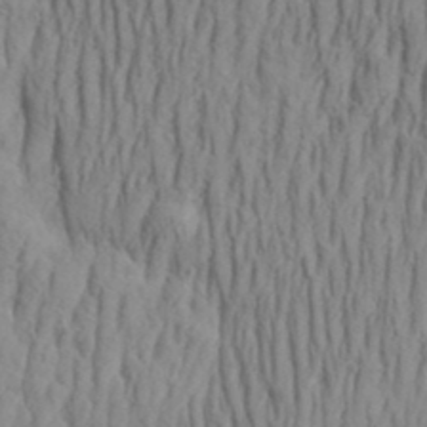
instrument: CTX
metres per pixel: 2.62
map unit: Aa
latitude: 29.7827
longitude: -139.1781
